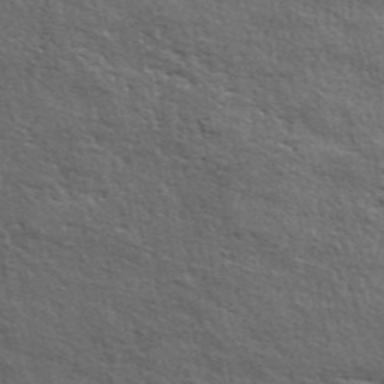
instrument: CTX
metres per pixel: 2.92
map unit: ANa
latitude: 45.7638
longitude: -84.2145
